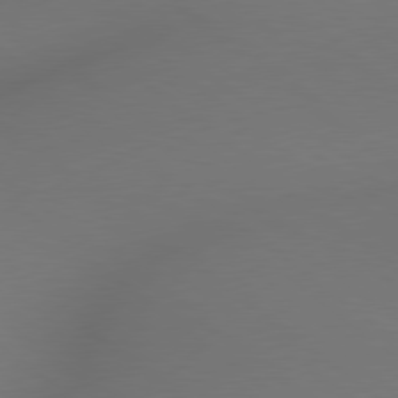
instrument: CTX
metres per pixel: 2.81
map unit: lApd
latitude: 78.8947
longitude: 175.4076
